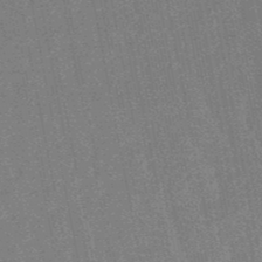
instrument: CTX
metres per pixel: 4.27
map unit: lHb
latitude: -48.2362
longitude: 80.4251
